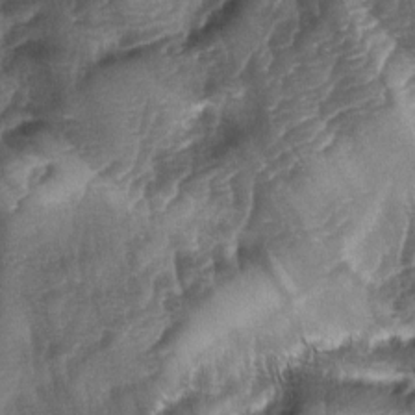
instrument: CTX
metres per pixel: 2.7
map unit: lAa
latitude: -4.4818
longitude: -127.4993
